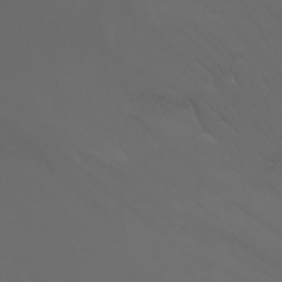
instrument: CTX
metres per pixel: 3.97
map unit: Htu
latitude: -7.1431
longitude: -72.1200
